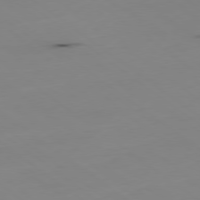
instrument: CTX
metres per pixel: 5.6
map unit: Hpe
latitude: -79.3698
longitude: 13.3510
